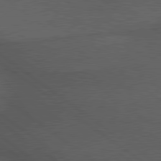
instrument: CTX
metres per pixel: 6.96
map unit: lApd
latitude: 79.8395
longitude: -176.4790
